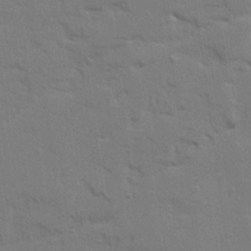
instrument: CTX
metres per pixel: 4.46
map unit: Ave
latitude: 22.7624
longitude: -130.4790
